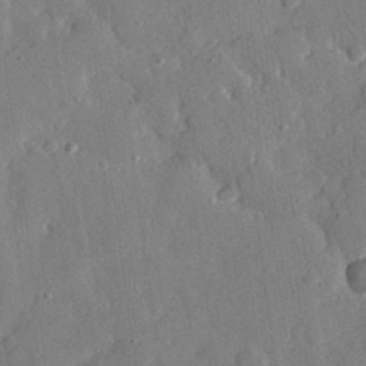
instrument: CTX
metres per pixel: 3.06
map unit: eHh
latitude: 29.4615
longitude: -77.9150
